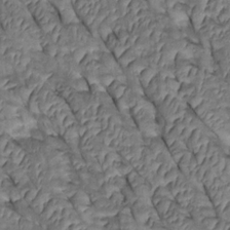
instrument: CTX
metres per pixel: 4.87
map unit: Htu
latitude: 0.8947
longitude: 147.7477
